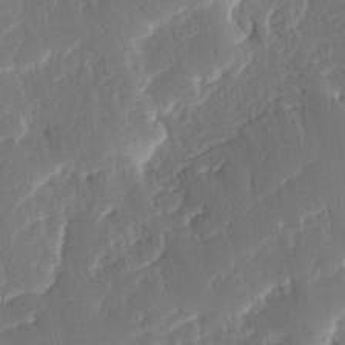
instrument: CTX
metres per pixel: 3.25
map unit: Ave
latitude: 15.4616
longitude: -138.9703
